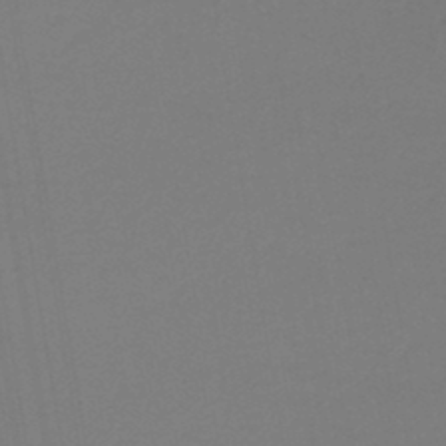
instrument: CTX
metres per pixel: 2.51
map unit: lHb
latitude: -45.3699
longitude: 71.7100
